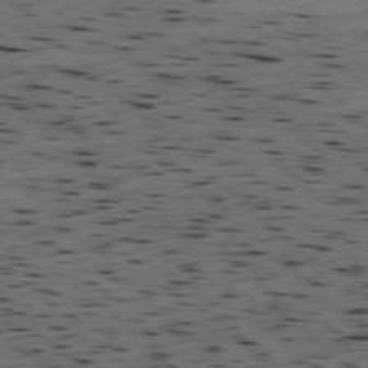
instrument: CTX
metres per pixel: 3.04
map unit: Hpe
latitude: -78.1039
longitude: -19.7260
